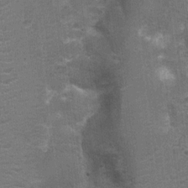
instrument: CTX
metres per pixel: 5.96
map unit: Nhu
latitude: 3.4804
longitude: -17.7449
